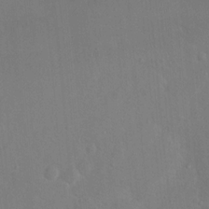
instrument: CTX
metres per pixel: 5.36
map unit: Nhu
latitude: 13.8206
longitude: -36.5357
